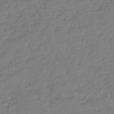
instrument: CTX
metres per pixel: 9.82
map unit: lHb
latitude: -44.5952
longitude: 70.4629
